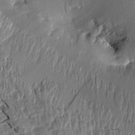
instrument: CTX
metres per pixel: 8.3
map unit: Aa
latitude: 14.1389
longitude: -143.9528
